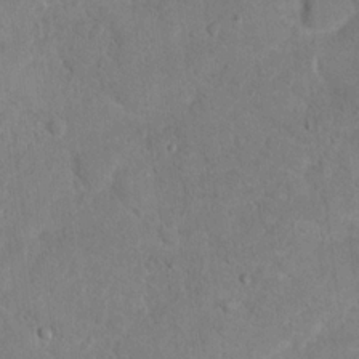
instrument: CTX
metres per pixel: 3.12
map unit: Hto
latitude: 16.7624
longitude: -37.6694
